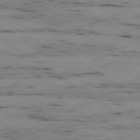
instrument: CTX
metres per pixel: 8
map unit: Ap
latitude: -79.5966
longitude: -101.5560
